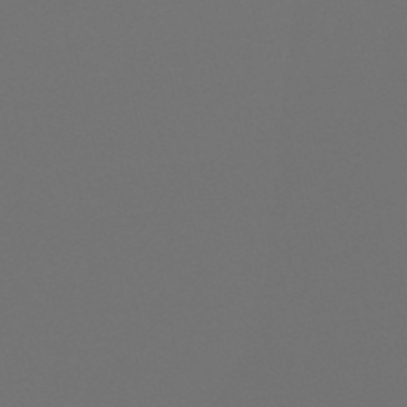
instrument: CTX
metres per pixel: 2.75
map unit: eHb
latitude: -50.8975
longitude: 70.0472
